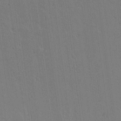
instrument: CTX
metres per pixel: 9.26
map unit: lAvf
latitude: 15.2726
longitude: -126.8002
